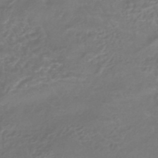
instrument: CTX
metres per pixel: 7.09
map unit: HNhu
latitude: -43.6532
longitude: 89.9178
